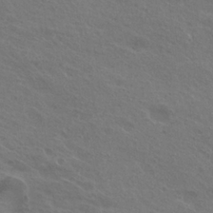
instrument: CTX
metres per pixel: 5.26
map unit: Hto
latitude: 24.9891
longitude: -38.3656
